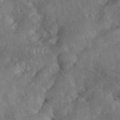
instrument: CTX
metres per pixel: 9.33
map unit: eHh
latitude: 39.4804
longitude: -56.1199
